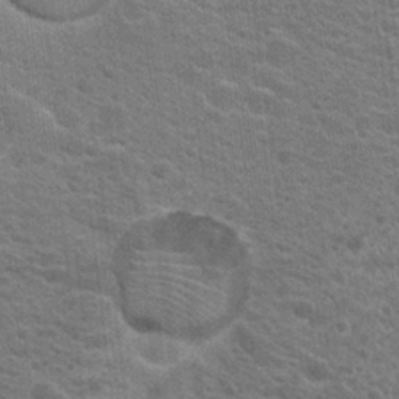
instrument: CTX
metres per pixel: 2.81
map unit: Hto
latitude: 19.5938
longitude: -37.6883
